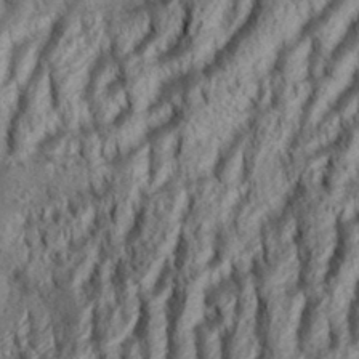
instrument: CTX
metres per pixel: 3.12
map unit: Aa
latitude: 34.0822
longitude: -137.4049
